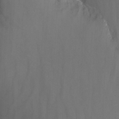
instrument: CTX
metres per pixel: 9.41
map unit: Nhu
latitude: -12.9731
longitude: -66.1011
